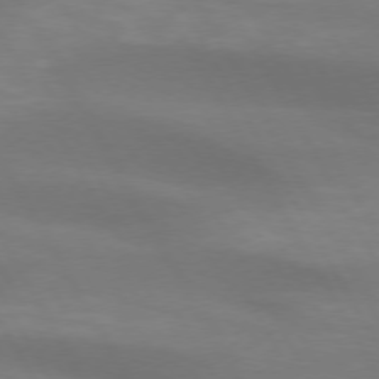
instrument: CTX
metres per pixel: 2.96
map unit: lApd
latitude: 73.6316
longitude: -48.6302
